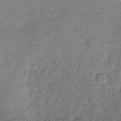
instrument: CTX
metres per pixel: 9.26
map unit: Nhu
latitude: -28.1228
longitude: -58.4223
